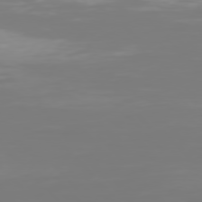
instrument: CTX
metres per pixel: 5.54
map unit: Hpe
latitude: 76.3467
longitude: -133.6883
